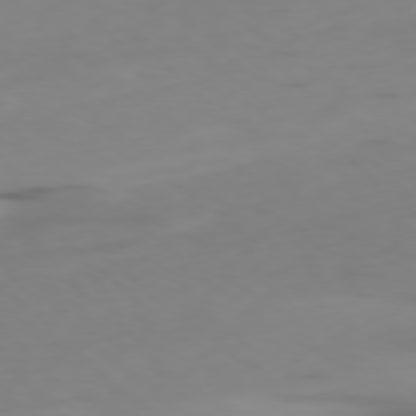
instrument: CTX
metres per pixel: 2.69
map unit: Ap
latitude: -78.2928
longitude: -64.8002
